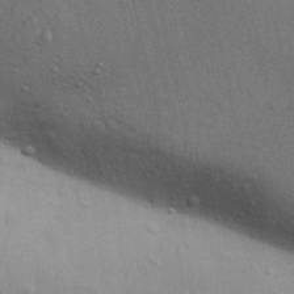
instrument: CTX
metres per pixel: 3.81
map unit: Aa
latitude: 31.2159
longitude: -145.9150
